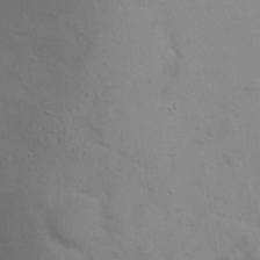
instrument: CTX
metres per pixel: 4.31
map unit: Nhu
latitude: 22.4034
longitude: -69.4427
